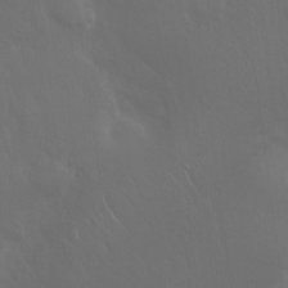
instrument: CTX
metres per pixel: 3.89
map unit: Hto
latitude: 19.3103
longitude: -56.5167
